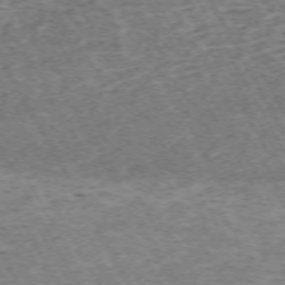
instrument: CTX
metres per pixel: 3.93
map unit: Hpe
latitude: -72.1228
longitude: 12.4818
